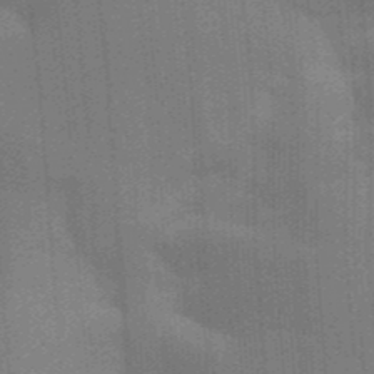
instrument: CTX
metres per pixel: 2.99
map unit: Aa
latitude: 33.4993
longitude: -143.2537
